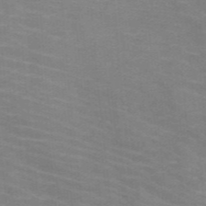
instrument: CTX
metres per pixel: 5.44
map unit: HNb
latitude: -46.8408
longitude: -45.7260
